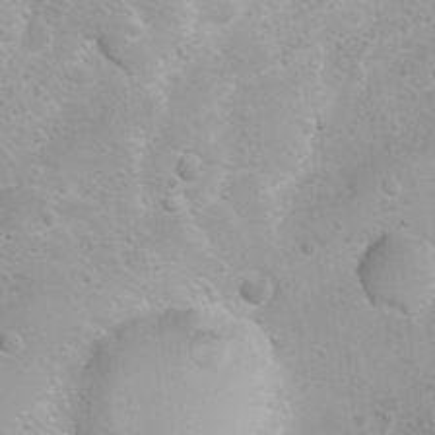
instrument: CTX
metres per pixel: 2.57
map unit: Nhu
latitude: 3.6694
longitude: -26.8002
